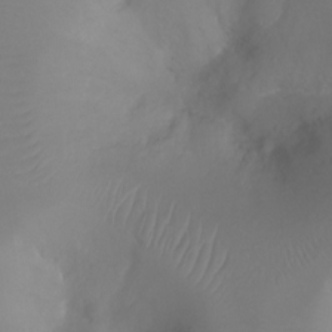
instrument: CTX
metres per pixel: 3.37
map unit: Ht
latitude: -17.4077
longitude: -43.8206
